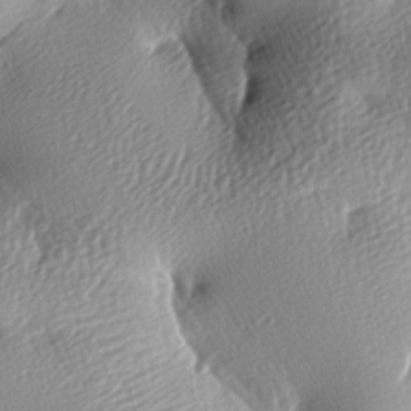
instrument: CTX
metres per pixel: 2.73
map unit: lAa
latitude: -8.9542
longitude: -126.1578
